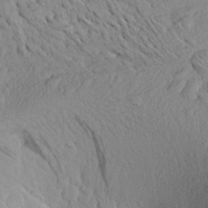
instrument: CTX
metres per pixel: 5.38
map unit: Aa
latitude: 25.9339
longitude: -144.8947
